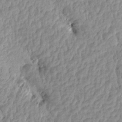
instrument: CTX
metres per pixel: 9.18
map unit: Aa
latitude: 15.7072
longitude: -146.4223
